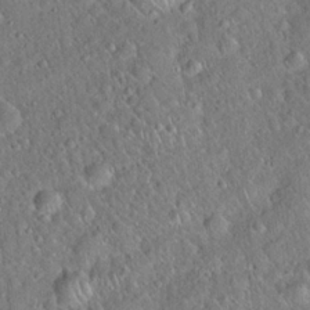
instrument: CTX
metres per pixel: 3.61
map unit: Hto
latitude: 19.1403
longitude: -52.6869
